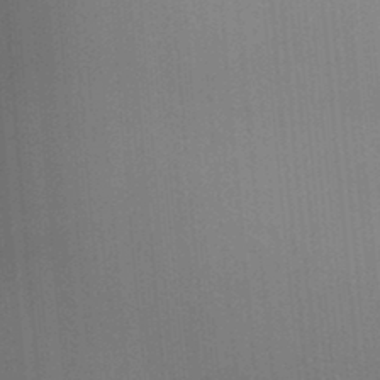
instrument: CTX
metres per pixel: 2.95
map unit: HNhu
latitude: 5.1970
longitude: 8.7841
